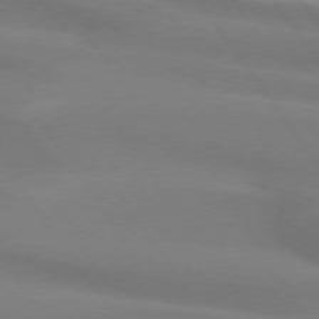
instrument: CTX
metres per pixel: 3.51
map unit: lApd
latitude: 74.2523
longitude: -63.4427
